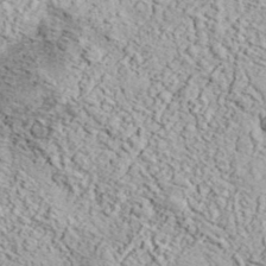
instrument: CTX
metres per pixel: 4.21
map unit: eHh
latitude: 37.6127
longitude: -80.7057
